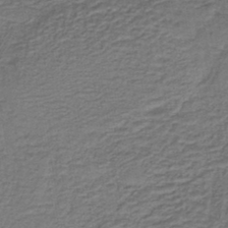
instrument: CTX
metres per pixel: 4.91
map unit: lHb
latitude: -41.7855
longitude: 53.2942
